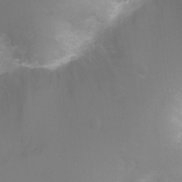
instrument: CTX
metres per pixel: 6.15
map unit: Ht
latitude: -2.5951
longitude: -24.9891
